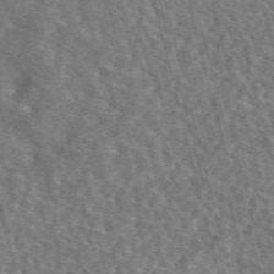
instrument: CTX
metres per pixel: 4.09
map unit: eAb
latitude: 44.9136
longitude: 111.1998
